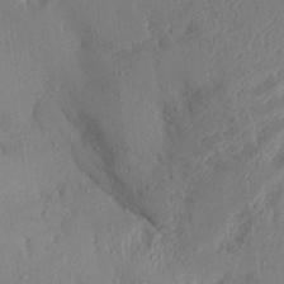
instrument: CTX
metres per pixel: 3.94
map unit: Aa
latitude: 27.8395
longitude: -133.4804
